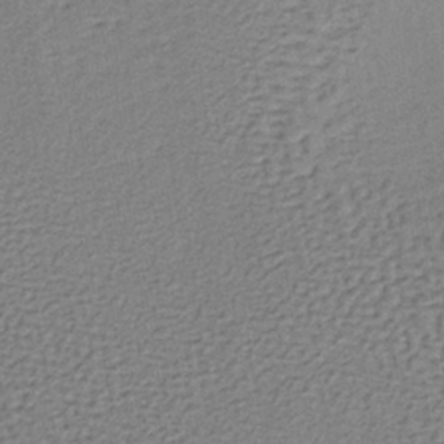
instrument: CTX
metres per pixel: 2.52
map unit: lHb
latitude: -37.1620
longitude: 59.7099
